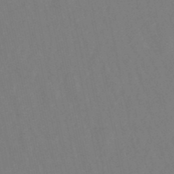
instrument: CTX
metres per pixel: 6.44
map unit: lHb
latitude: -49.5210
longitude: 71.4643
